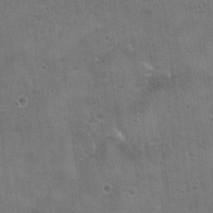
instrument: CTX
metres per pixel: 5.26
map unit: Hto
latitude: 21.8584
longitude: -43.2726
